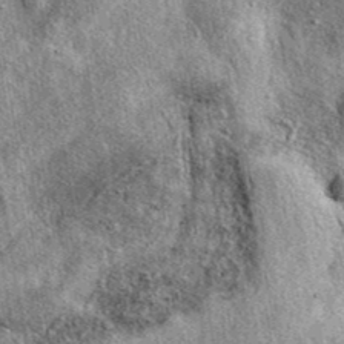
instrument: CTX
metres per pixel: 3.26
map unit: eAb
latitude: 39.8394
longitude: 108.0283
